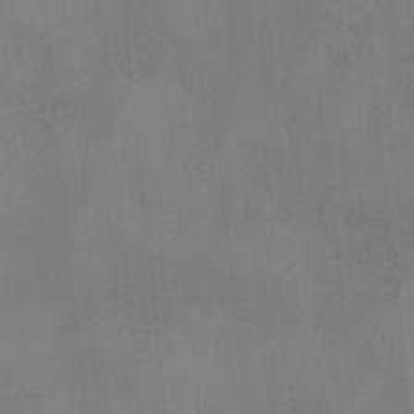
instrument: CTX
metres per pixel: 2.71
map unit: Ave
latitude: 2.3278
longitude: -112.8191
